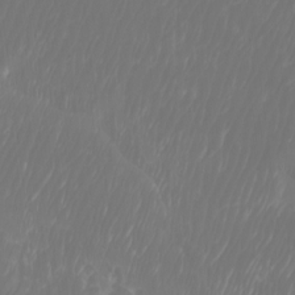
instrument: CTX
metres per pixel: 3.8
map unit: Htu
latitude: -6.4629
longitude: -74.4034
